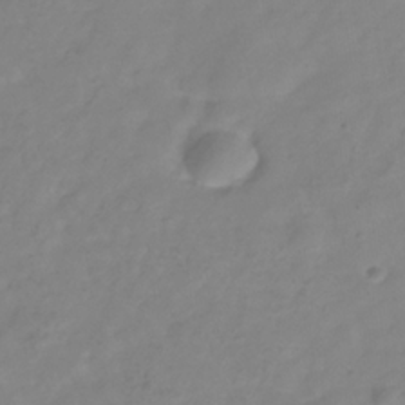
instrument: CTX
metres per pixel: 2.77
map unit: Hve
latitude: -33.5588
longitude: 91.4266
